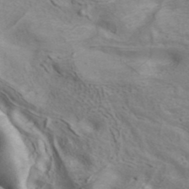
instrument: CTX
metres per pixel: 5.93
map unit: ANa
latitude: 41.1781
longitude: 14.9920
